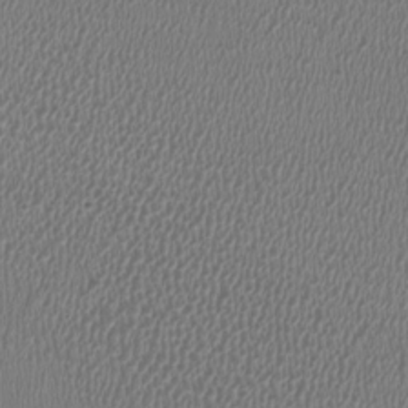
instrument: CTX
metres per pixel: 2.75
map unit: HNhu
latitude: -3.3698
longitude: -2.5168
